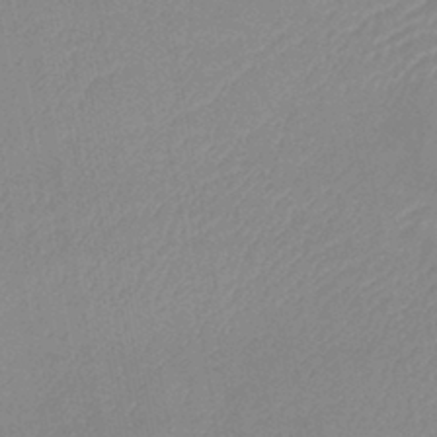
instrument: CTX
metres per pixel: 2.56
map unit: lHb
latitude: -41.6911
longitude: 74.0094
